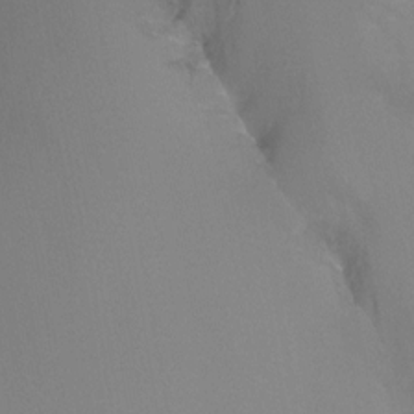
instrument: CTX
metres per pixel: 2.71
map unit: Ht
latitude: -9.8611
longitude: -37.2726
